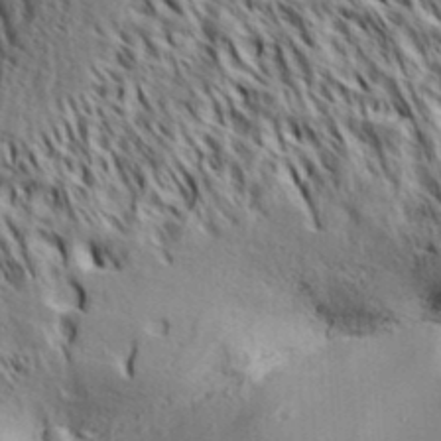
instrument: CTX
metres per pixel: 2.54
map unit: Aa
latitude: 32.9514
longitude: -136.9325
